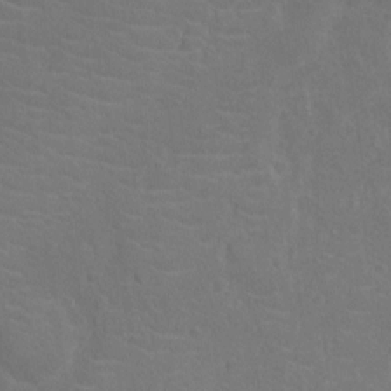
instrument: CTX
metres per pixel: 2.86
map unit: Nhu
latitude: -15.0676
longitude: -25.3859
